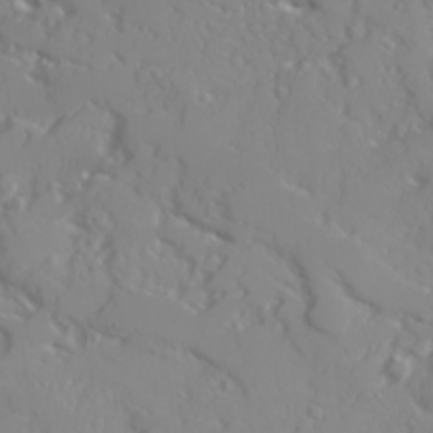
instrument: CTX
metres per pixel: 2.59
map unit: Ave
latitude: 17.0458
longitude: -129.2348
